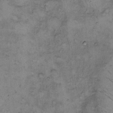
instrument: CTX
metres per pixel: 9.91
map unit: Hto
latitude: 8.7057
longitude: -59.7639
